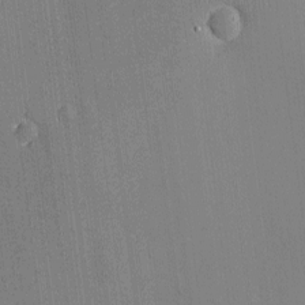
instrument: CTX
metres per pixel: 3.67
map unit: eHh
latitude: -2.6329
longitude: -79.9150
